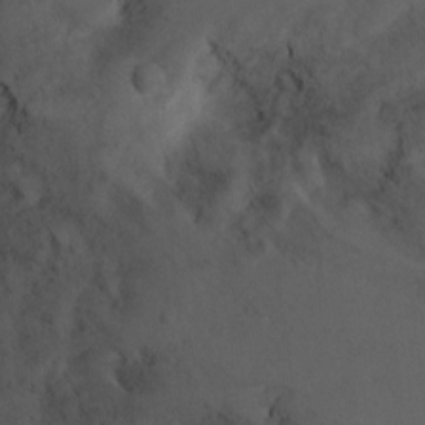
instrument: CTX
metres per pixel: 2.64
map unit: Ht
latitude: 2.8569
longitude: -27.6883
